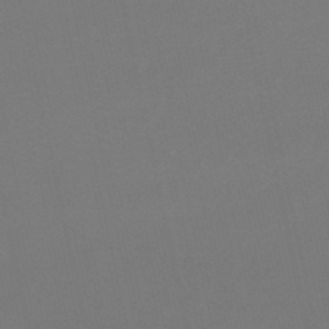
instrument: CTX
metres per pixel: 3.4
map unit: lHb
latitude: -50.6518
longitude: 81.8234
